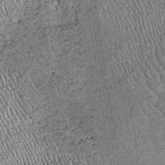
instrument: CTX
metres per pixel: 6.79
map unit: lHb
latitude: -37.4265
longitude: 67.8612
